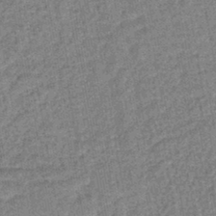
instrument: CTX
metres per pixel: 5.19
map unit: lHb
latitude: -43.4454
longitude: 80.0283
